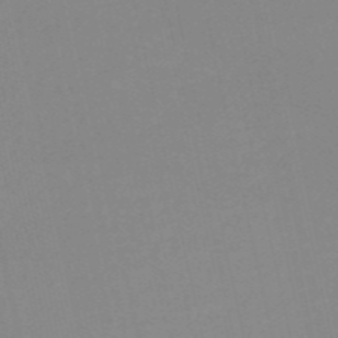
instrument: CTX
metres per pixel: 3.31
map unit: HNb
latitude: -53.3887
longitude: -36.8002
